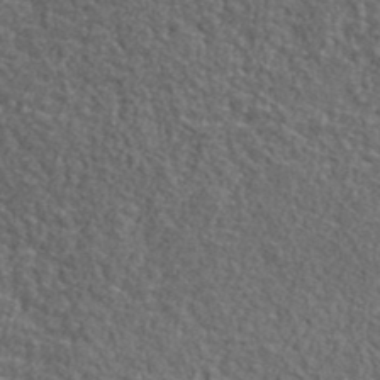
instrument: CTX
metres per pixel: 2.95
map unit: lHvf
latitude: 38.7246
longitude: -87.5182
